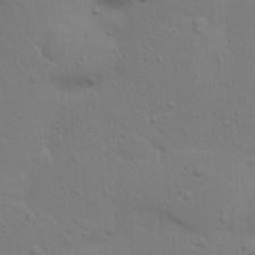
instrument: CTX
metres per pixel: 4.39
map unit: Nhu
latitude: 23.0647
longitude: -73.1215
